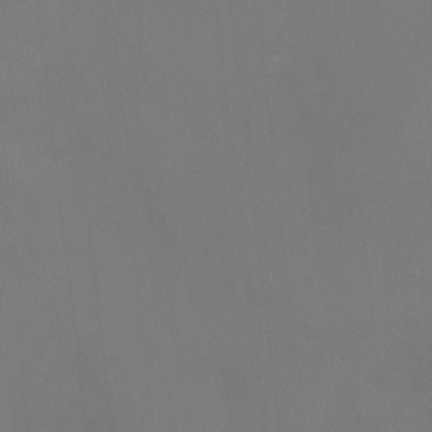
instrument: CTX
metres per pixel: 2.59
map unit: Nhu
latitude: -7.9745
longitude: -74.7813
